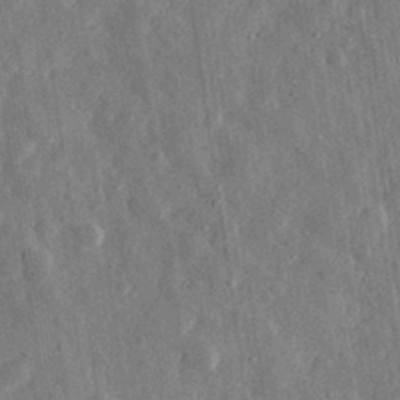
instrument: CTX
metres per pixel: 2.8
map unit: eHh
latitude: 32.1956
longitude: -78.3656
